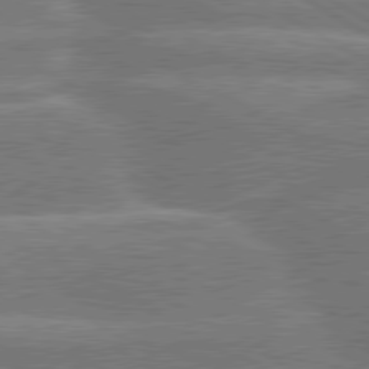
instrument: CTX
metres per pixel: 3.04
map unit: lApd
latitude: 79.9906
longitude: -134.0255
